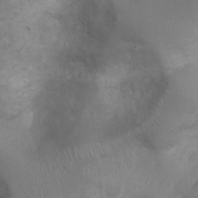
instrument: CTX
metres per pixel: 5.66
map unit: Nhu
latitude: 5.0458
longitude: -17.3860
